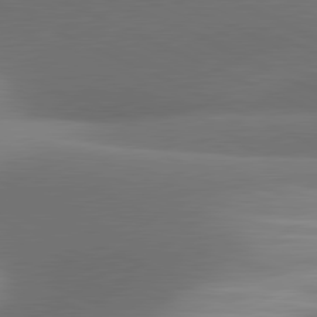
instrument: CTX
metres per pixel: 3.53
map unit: lApd
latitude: 81.1592
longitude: 130.6140
